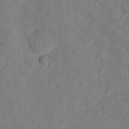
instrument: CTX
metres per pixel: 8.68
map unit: lHvf
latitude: 13.2348
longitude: 177.8611
